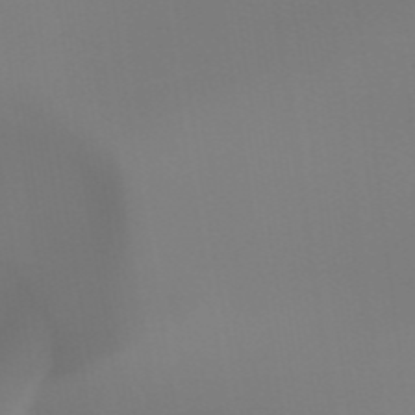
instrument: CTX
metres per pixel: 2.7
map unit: HNhu
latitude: -47.9556
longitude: 30.1228
